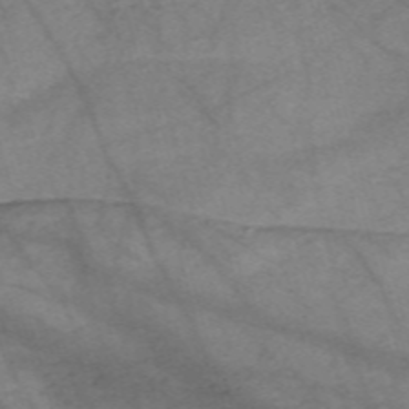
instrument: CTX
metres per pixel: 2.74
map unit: Nve
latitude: -58.8974
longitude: 64.1417
